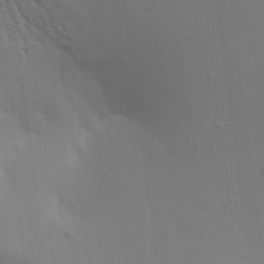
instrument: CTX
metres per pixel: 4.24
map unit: Aa
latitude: 16.6679
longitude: -147.8017
